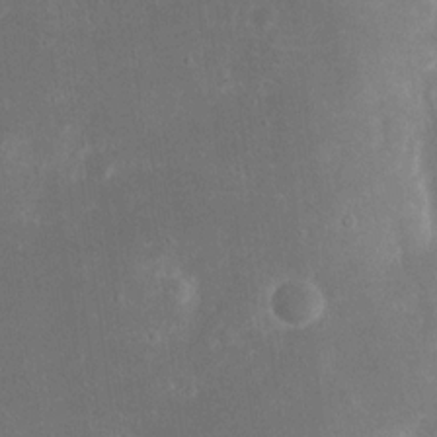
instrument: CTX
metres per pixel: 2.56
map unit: eHh
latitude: 17.9717
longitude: -70.9702
